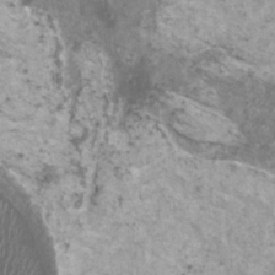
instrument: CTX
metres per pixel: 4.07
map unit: HNhu
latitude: 1.1970
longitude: 4.2172
